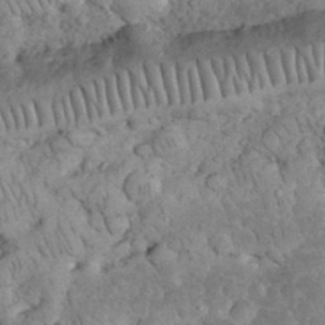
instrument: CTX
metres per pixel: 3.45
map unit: eHh
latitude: 33.1025
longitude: -65.5749
